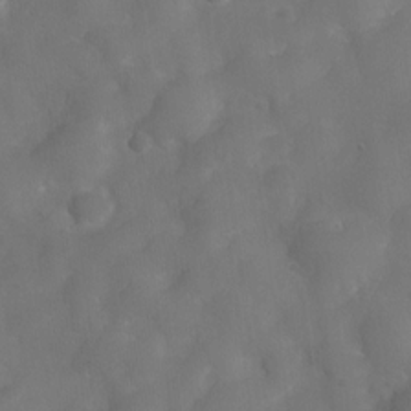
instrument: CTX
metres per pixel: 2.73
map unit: Nve
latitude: -27.5021
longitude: -147.8962
